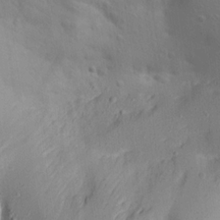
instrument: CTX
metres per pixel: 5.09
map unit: Aa
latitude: 21.0459
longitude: -146.1011
